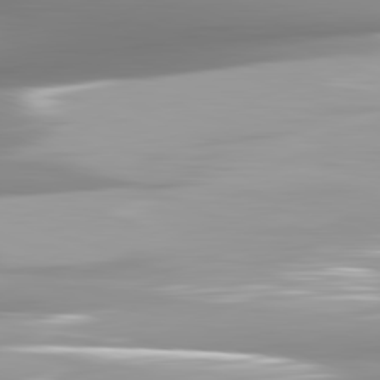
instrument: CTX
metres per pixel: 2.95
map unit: lApd
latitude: 82.3089
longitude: -142.3278
